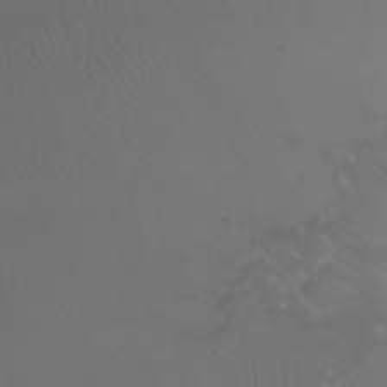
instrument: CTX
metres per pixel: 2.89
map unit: Ht
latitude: -7.1431
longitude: -32.0255
